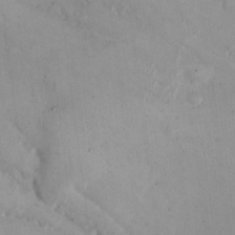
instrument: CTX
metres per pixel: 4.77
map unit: eHh
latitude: 12.0822
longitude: -61.9717
